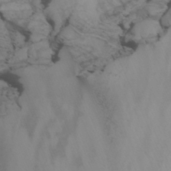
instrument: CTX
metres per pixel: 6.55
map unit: Nhu
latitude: -3.0864
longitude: -72.7058
